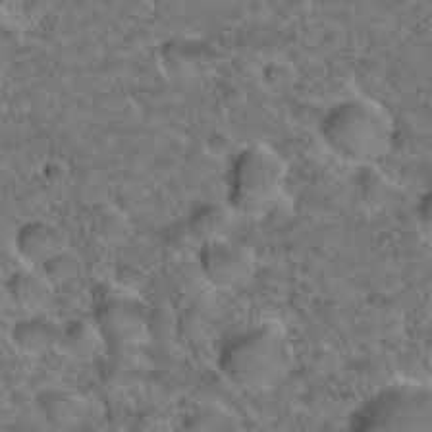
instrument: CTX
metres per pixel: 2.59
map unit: Hto
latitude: 36.1389
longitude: -48.2334
